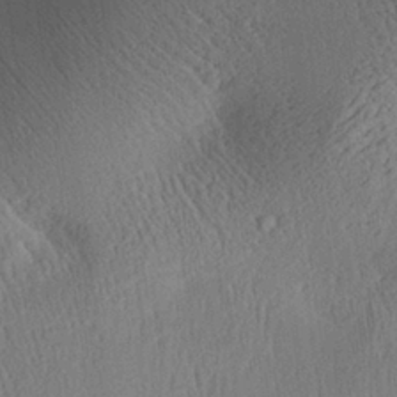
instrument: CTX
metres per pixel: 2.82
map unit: Aa
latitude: 28.6490
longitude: -136.8758
